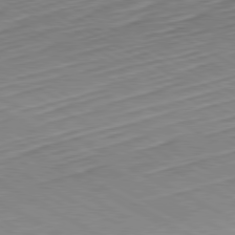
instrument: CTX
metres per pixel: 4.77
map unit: Hpe
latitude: -80.6897
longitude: 23.2565
